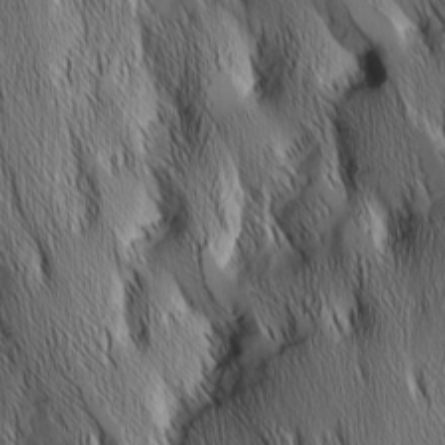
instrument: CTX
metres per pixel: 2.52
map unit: Nhu
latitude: -6.7652
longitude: -151.7638
